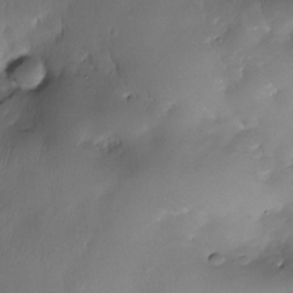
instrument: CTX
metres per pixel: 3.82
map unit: Nhe
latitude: -31.0297
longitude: -139.5938
